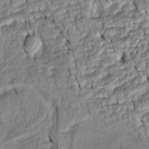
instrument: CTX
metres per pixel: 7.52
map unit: Htu
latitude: -5.8422
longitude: 153.6344
